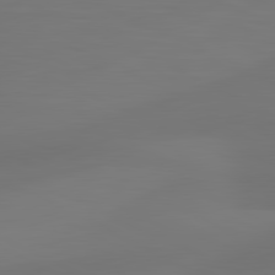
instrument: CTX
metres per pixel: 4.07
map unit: lApd
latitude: 81.3104
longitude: 128.9731
